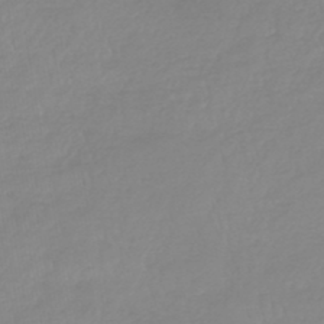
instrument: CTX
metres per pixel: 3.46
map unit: lHb
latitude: -44.6519
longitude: 72.0094
